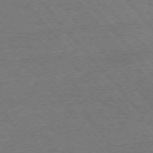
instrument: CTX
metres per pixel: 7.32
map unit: Ap
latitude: -76.5385
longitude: -96.0444
